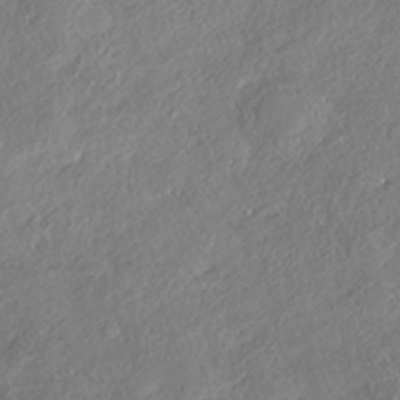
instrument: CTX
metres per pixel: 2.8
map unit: eHh
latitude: -41.8044
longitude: 121.6910
